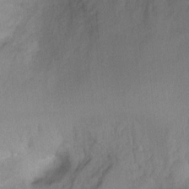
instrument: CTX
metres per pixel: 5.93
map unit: Ht
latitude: -1.6533
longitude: -32.9514
